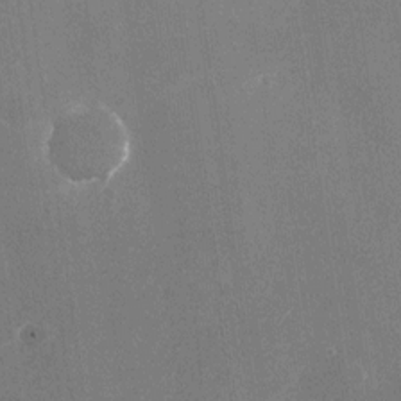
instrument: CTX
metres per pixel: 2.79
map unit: Nhu
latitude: -26.2550
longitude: -71.7449
